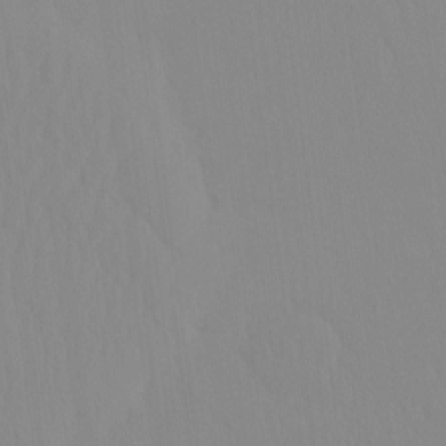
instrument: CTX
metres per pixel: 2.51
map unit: HNhu
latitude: -4.4440
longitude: 14.5385
